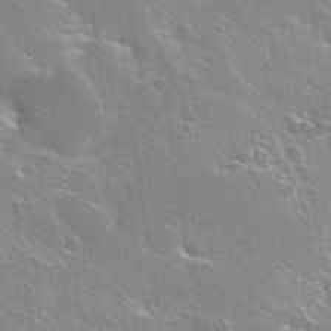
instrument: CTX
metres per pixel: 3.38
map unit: Hto
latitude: 25.4237
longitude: -45.2348
